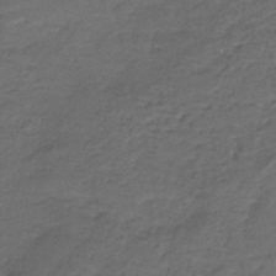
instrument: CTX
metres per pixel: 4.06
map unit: HNb
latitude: -43.9745
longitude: 50.6140
